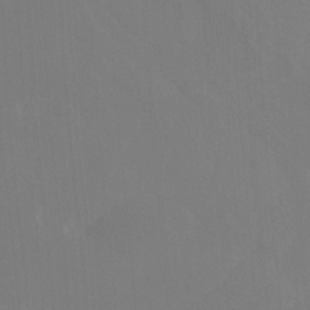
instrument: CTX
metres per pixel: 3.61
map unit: Nhu
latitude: -8.2550
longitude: -52.3279
